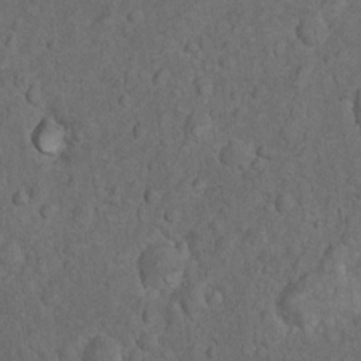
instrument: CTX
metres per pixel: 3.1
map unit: Nhu
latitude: 10.0822
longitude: -24.8946
